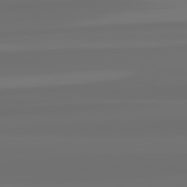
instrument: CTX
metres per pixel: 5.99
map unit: lApd
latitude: 82.7246
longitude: 161.5966
